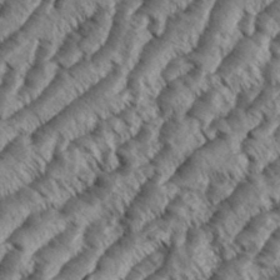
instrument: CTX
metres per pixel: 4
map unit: eHh
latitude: 36.1578
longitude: -138.4223
